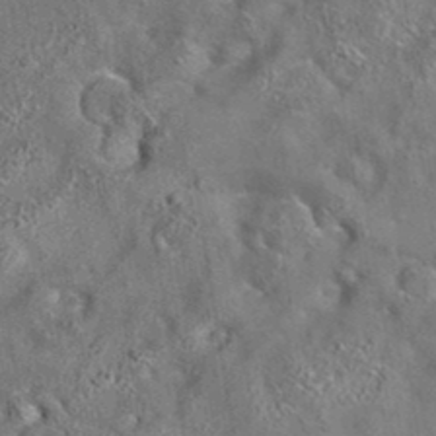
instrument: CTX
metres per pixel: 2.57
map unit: eAb
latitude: 35.5749
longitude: 113.8611
